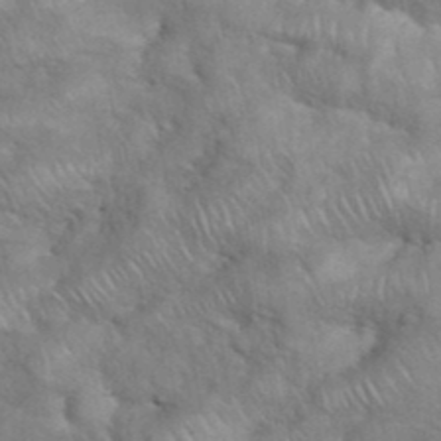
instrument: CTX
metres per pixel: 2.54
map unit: eHh
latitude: 38.8947
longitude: -57.8961
